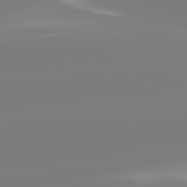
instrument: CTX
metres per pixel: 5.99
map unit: lApd
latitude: 81.8394
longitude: -159.5560
